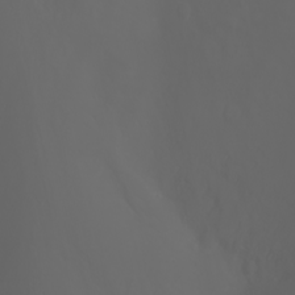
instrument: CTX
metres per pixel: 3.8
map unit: Nhu
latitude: -1.6155
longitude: -75.8583
